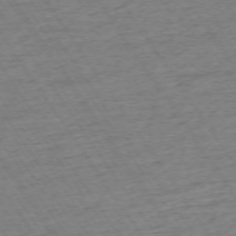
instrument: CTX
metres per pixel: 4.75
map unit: Ap
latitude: -73.7666
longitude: -84.0633
